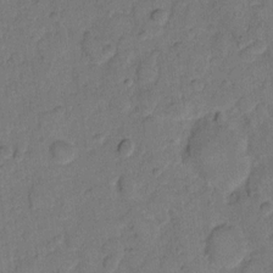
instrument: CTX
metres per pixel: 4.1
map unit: eHh
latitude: 10.6491
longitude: -64.8758
